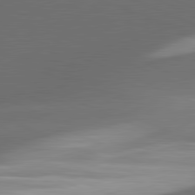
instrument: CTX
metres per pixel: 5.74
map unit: lApd
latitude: 81.7261
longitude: 132.4251
